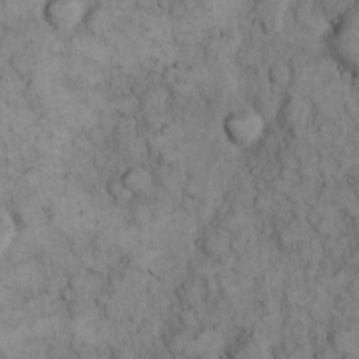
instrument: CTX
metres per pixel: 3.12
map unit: eHh
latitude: 12.4979
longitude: -64.7435
